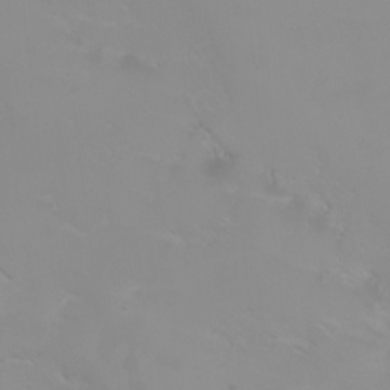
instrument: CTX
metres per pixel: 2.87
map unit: Nhu
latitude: -4.9919
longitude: -93.0269
